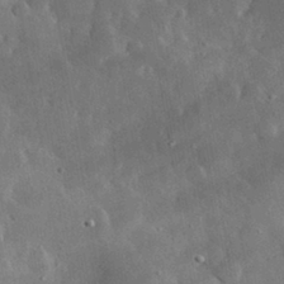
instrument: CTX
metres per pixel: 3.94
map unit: lHvf
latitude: 33.3104
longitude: -87.0836
